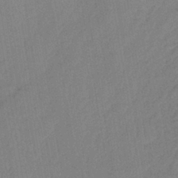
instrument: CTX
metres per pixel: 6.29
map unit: lHb
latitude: -41.7100
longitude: 67.7855
